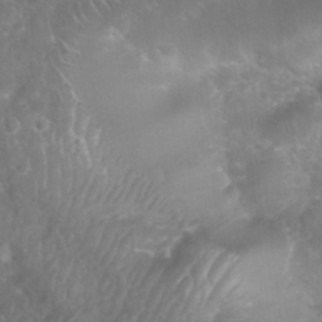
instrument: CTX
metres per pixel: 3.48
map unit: Nhu
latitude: 27.7450
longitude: -63.7828
